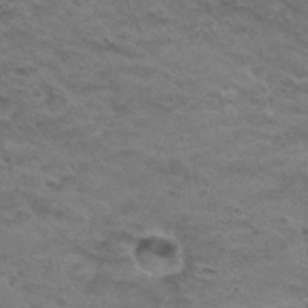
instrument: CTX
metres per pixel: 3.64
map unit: Hto
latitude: 32.5357
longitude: -48.3656
